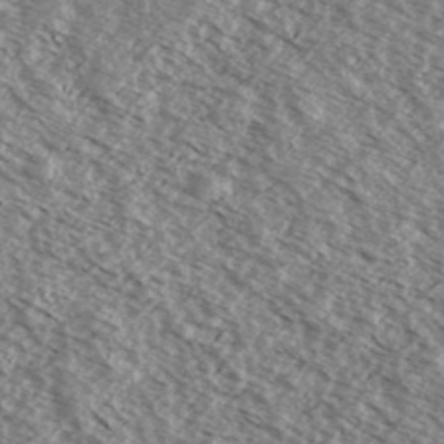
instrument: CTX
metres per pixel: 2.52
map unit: Ave
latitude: 38.4412
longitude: -109.9150
